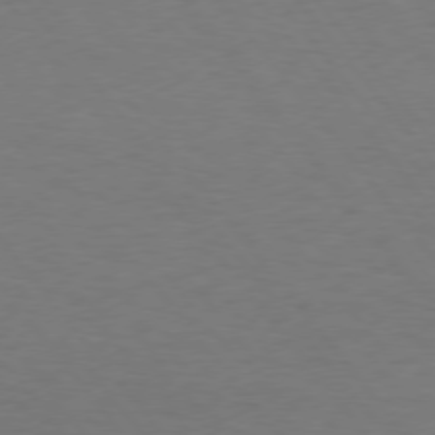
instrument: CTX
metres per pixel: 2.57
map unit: Hpe
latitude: 75.0647
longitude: -131.6505
